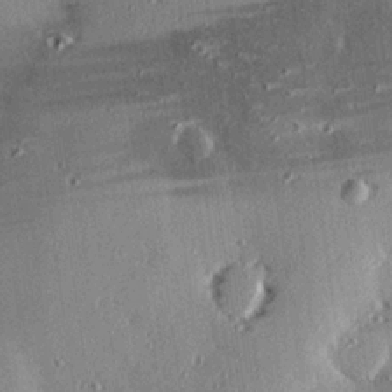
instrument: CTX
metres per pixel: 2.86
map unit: eHh
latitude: 23.5938
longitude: -89.8584
